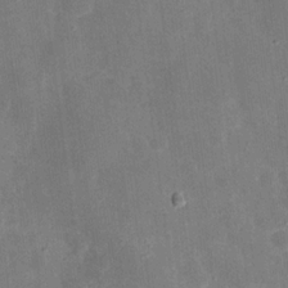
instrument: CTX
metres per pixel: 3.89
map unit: Nhu
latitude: 18.4412
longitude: -74.3467
